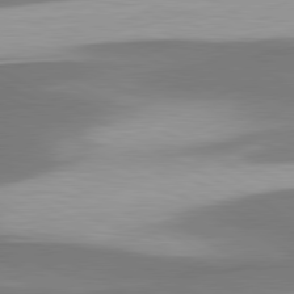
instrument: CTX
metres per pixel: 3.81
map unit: lApd
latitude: 80.6868
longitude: 176.3117
